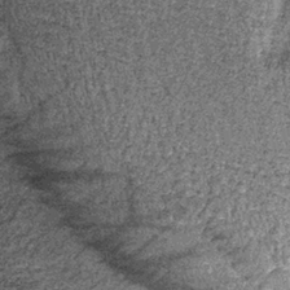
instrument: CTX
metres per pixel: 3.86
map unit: lHb
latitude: -37.7288
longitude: 67.1432
